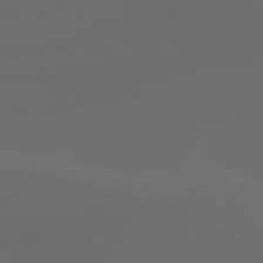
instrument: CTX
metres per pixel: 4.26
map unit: lApd
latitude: 80.1011
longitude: -90.9325
